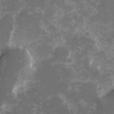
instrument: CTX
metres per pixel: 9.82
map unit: eHh
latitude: -0.9542
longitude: -85.8206
